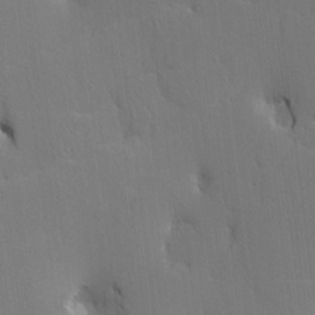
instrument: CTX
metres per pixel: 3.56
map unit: Nve
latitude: -8.4629
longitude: 175.5777
